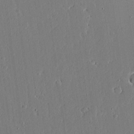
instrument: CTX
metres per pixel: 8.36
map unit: Aa
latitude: 19.0458
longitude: -126.6113
